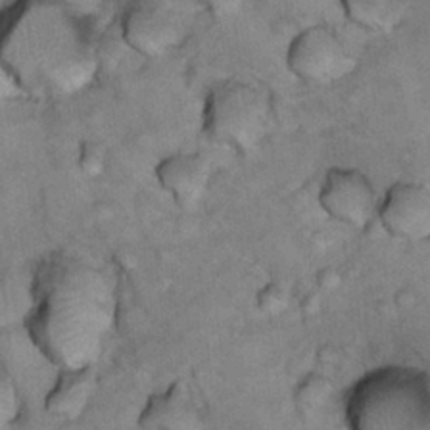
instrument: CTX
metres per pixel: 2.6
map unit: Hto
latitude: 16.6113
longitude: -35.8205
